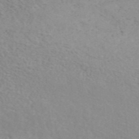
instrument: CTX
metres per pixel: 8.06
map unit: ANa
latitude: 46.3845
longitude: 26.5951
